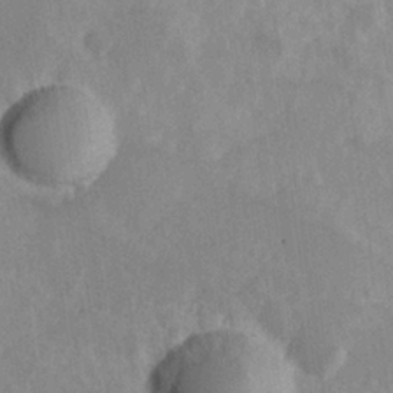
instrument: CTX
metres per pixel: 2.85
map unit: Hve
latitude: 25.0269
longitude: 145.2187
